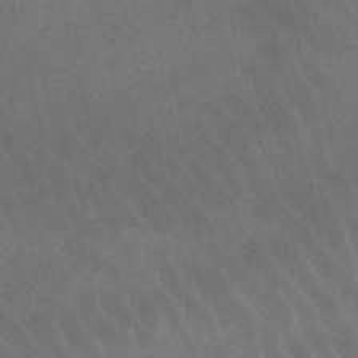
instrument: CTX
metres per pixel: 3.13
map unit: lHb
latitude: -47.7855
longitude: 76.5196
